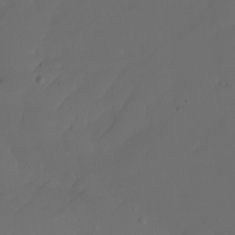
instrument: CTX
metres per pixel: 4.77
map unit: Nhu
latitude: -7.2187
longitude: -82.5356
